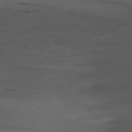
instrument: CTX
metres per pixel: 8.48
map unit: Ap
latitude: -79.6344
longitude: -58.8002
